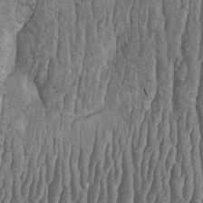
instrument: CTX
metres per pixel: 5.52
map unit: HNhu
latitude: -1.0109
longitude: 13.5966
